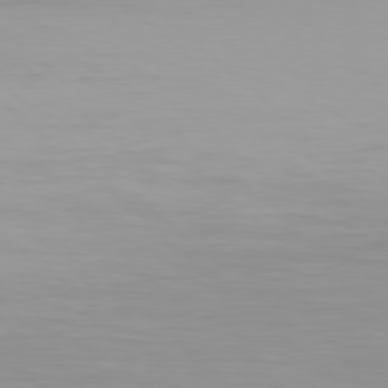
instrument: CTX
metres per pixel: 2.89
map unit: Hpe
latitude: 78.0822
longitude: -133.0270
